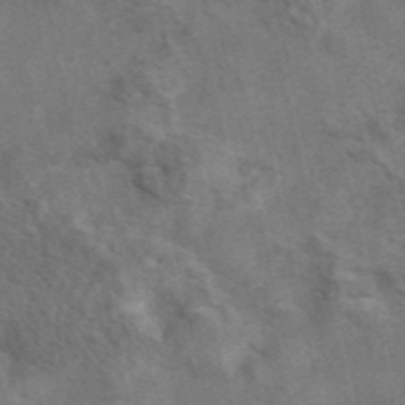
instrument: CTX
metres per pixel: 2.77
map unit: eAb
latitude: 42.2901
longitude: 108.8408
